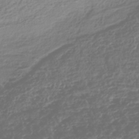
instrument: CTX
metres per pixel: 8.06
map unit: HNhu
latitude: -42.6140
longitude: 106.5952
